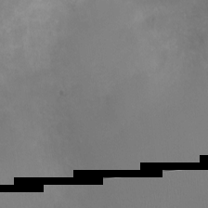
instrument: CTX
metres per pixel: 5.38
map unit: Ht
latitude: -6.5196
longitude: -21.0648
